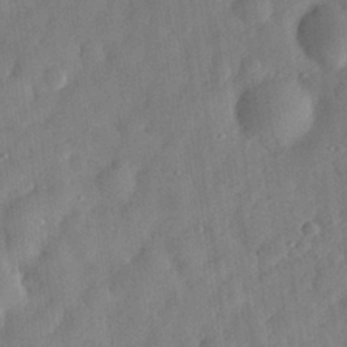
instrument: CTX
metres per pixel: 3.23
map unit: eHh
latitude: 30.2145
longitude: -74.7246
